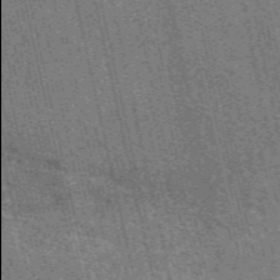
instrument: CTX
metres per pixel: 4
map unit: eAb
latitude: 51.6882
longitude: 114.0094
